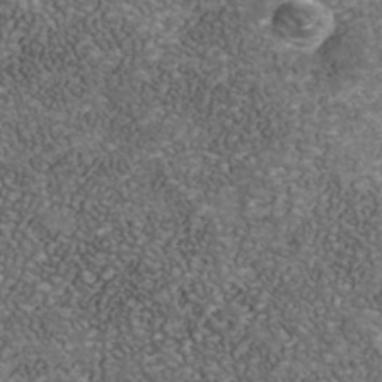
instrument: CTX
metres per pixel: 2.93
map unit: Nhu
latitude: -39.9745
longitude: -81.1781
